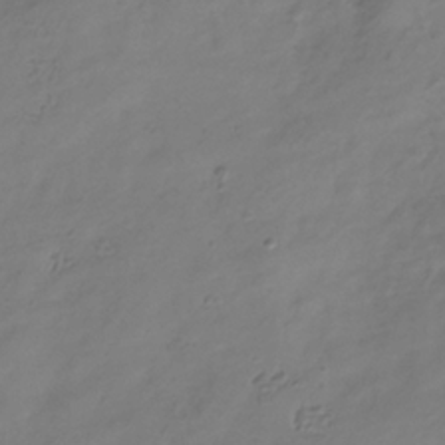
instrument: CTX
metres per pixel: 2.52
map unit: Hve
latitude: -34.3495
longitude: 90.4818
